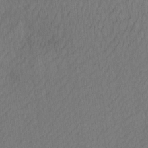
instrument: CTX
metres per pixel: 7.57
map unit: Ave
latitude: 12.4790
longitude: -107.1592
